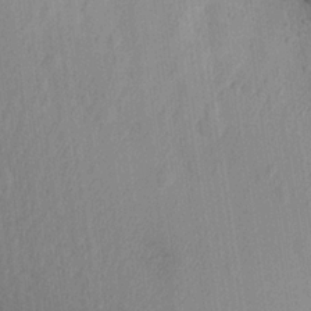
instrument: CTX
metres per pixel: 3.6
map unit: Aa
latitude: 21.2915
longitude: -139.1403
